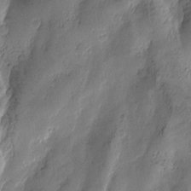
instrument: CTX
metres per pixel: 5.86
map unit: Htu
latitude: -2.9919
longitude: -177.1403
